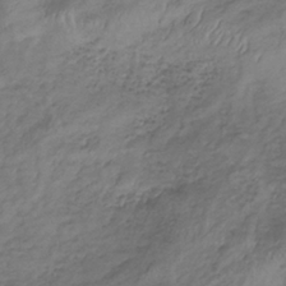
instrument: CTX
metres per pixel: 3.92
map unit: lHb
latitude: -34.9353
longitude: 67.7100
